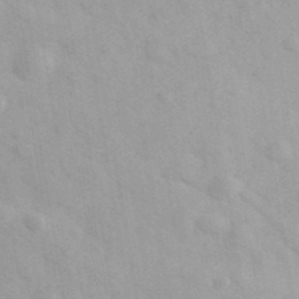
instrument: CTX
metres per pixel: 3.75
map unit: Ave
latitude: 39.5938
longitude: -107.0458
